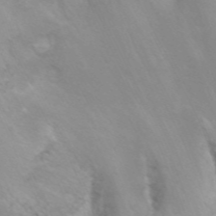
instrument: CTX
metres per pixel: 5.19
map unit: Nhu
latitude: -7.7666
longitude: -72.8947
